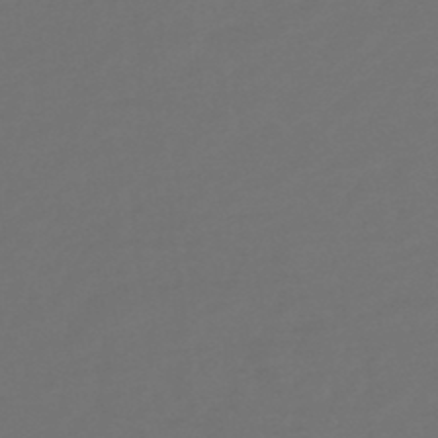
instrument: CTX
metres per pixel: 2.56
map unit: lHb
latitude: -47.5210
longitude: 65.7100
